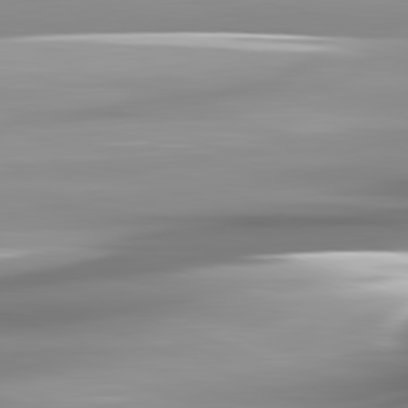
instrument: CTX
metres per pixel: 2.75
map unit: lApd
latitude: 82.2522
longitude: -142.8758
